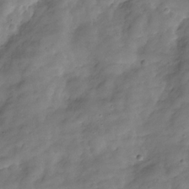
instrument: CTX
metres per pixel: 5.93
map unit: Hve
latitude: -29.5588
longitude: 93.0486
